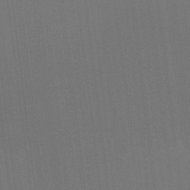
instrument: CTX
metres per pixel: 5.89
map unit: Ht
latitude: -10.4062
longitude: -38.6112
